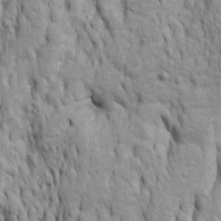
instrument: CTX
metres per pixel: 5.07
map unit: Htu
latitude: -5.5966
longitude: 151.1242
